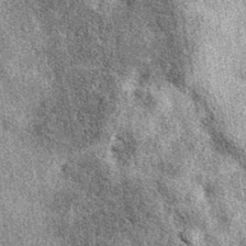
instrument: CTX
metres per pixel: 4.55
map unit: eAb
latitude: 38.5735
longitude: 105.8800
